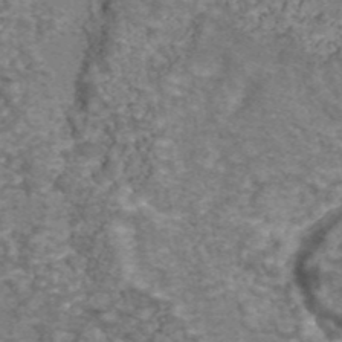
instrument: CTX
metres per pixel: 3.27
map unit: eAb
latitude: 44.0444
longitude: 105.9178
